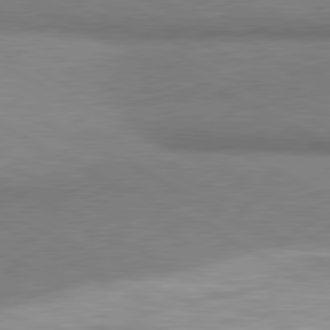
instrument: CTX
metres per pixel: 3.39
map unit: lApd
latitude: 80.7057
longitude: 165.1243
